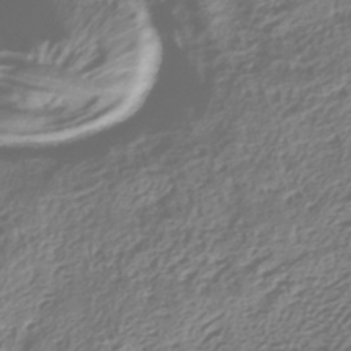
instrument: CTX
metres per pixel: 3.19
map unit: HNhu
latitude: -42.8785
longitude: 106.1984
